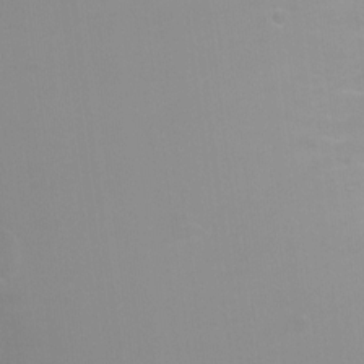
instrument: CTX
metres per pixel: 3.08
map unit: Ht
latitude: -3.4076
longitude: -26.0444
